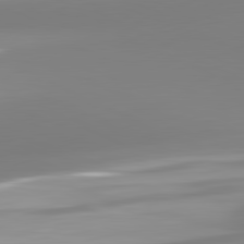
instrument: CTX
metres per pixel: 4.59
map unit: lApd
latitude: 81.6316
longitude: -165.4615
